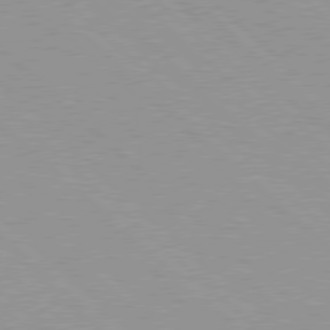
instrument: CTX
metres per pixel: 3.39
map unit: Hpe
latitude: 77.8394
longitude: -153.6127
